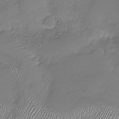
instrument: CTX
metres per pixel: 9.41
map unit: Nhu
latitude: -28.2551
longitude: -58.9892
